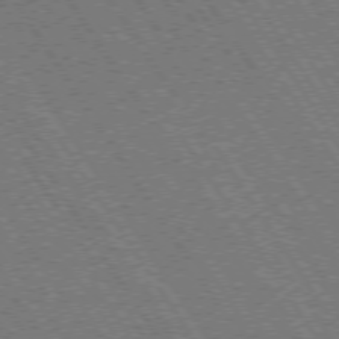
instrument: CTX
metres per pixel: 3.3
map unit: Hpe
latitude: 73.5183
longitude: -141.3292
